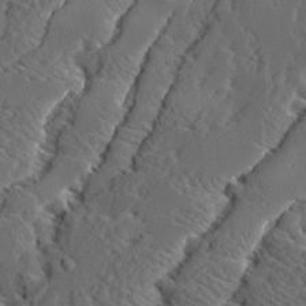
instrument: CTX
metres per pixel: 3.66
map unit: Ave
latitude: 14.2901
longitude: -136.4790
